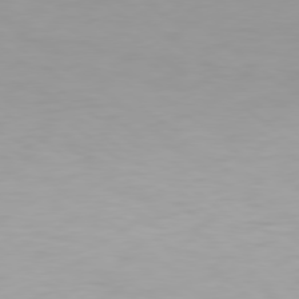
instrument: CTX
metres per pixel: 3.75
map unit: Hpe
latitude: 78.2901
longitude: -170.1011
